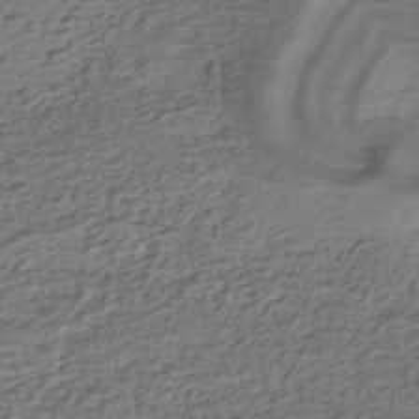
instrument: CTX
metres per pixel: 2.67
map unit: HNhu
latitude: -42.2739
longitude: 101.4076
